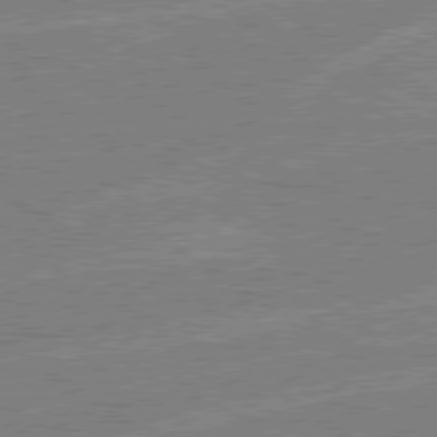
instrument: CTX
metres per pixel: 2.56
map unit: Hpe
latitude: 78.9892
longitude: -132.8191
